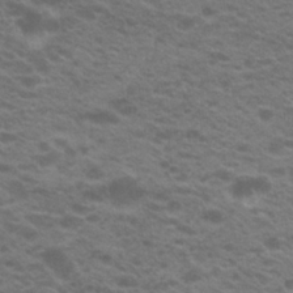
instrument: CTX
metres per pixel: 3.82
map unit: Hto
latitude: 21.9717
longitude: -37.4238
